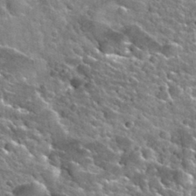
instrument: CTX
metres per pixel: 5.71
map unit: Nhu
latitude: 32.3656
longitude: -52.4412
